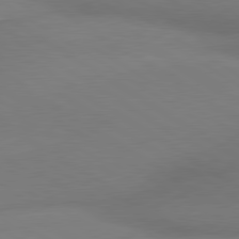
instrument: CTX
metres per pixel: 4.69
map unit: lApd
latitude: 79.9717
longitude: 178.0850
